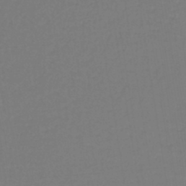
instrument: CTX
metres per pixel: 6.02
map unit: lHb
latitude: -42.5195
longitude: 59.9556
